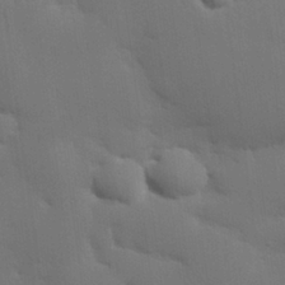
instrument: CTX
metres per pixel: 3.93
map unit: eHh
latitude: 26.8002
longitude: -81.8583
